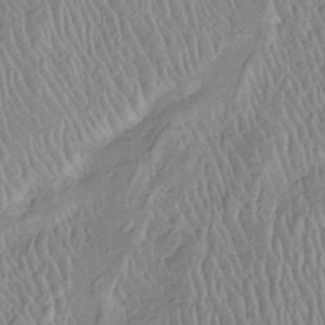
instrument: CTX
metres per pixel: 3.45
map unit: Htu
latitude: -6.4440
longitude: 152.8219
